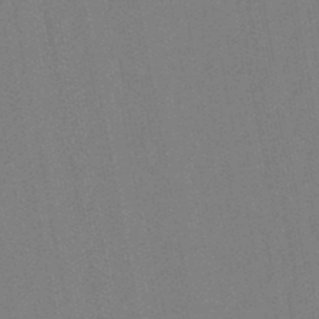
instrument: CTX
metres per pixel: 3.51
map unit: lHb
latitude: -48.8030
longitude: 73.6533
